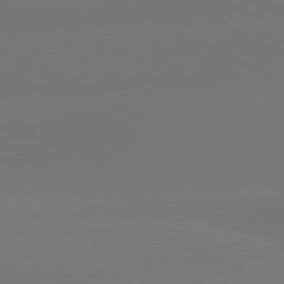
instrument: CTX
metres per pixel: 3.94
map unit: lApd
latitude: 80.8758
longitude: -148.6491
